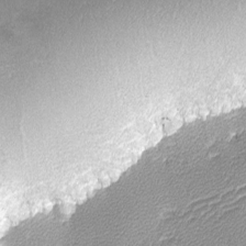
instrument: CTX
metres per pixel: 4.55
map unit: lHvf
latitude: -13.2943
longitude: -103.4426
